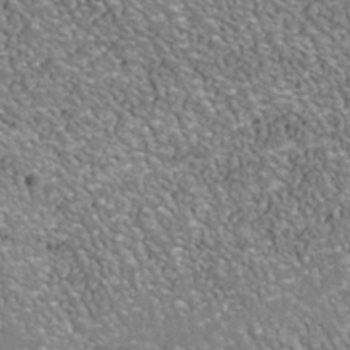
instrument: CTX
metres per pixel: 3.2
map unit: Nhu
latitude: -38.4251
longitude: -80.4034
